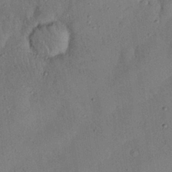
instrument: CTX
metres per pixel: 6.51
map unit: Nhu
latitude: 27.1970
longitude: -72.7058
